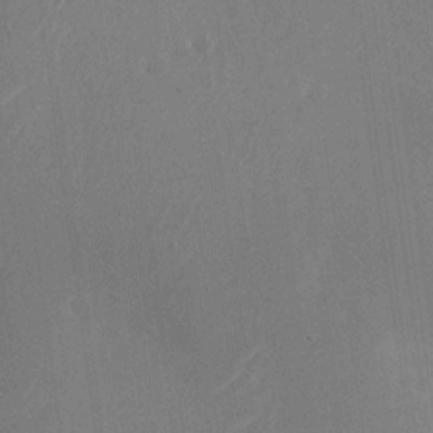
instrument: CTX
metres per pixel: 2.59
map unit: Nhu
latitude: -24.0661
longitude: -72.2901
